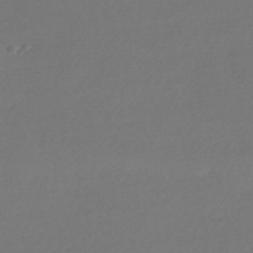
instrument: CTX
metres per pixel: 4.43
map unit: HNhu
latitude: -42.6896
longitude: 93.7100
